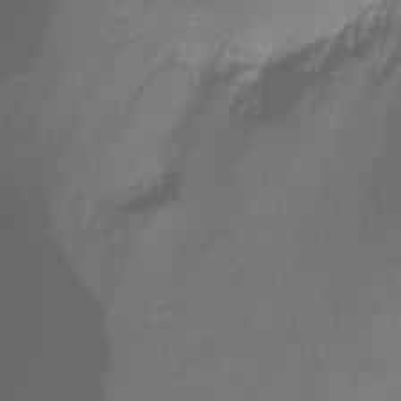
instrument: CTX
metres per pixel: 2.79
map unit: Nhu
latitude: -11.5021
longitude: -64.6490
